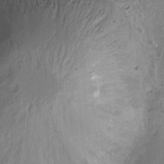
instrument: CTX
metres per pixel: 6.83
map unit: Hto
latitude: -13.5588
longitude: -41.9717
